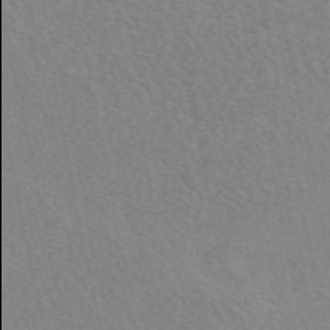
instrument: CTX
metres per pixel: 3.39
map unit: eAb
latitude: 49.5560
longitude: 118.0094
